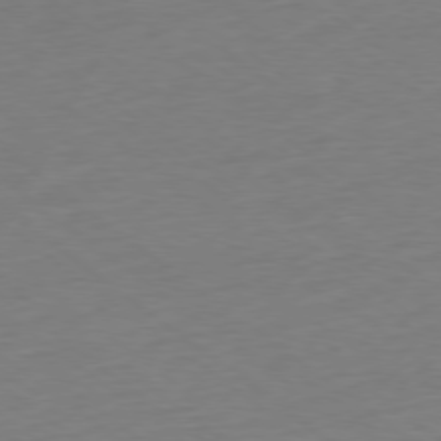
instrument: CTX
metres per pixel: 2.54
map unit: Ap
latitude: -78.7463
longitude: -68.5924
